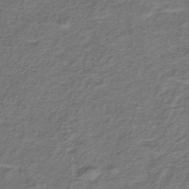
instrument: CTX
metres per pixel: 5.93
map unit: lHb
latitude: -40.8786
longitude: 62.4818
